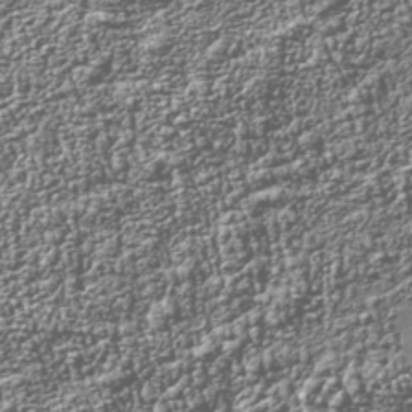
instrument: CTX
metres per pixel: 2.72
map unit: Nhu
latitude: -39.9178
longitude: -83.6127
